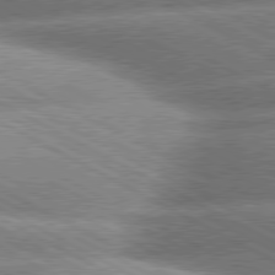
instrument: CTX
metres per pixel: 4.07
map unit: lApd
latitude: 80.0633
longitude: -160.0255
